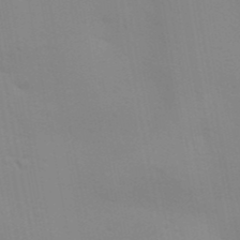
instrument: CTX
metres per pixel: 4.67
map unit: Aa
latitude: 33.0458
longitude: -145.3859
